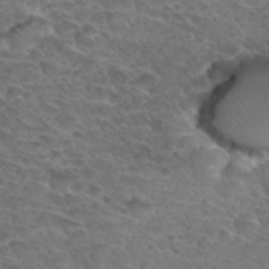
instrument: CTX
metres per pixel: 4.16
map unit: Hto
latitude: 33.2159
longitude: -46.2334
